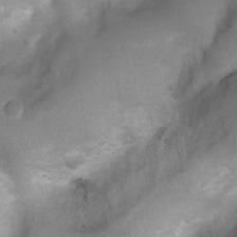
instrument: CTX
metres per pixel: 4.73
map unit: Ht
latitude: 4.7624
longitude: -21.5182
